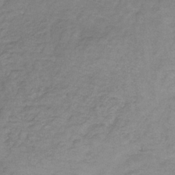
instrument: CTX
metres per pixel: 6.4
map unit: HNb
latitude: -32.9164
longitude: 61.8044
